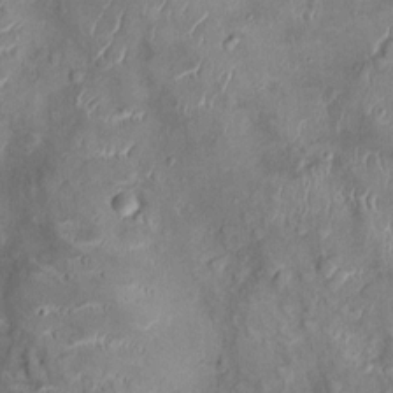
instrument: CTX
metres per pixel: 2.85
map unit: Ht
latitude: -4.6140
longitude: -14.9514
